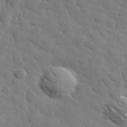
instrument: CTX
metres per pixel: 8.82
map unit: lHvf
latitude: 37.3860
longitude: -92.1577
